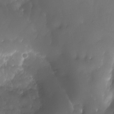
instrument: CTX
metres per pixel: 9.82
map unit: Nhu
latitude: -27.7099
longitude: -71.7261
